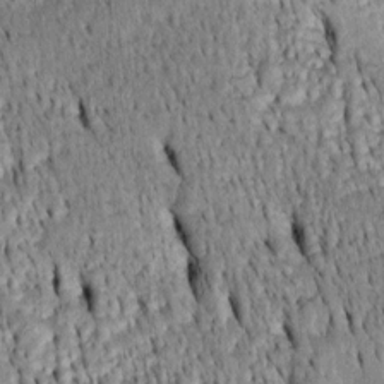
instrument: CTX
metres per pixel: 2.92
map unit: Htu
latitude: -4.3117
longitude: 152.1794
